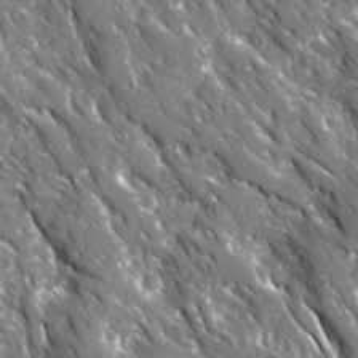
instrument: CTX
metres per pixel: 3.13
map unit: Ave
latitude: 16.4223
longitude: -131.0081
